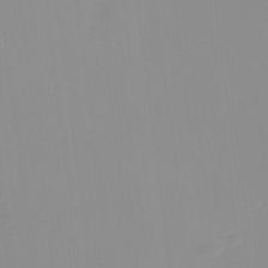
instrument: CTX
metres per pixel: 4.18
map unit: Nhu
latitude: -9.1053
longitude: -84.3845
